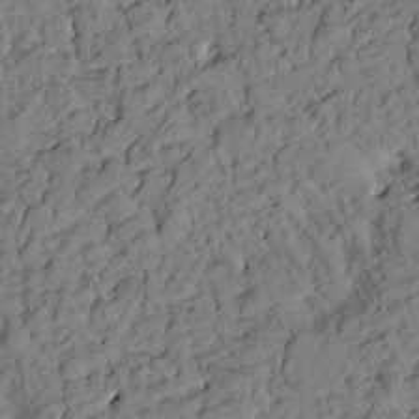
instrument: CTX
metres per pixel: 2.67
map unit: Htu
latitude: 0.9324
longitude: 176.8030
